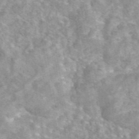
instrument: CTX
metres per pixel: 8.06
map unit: eAb
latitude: 44.4601
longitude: 108.9542
